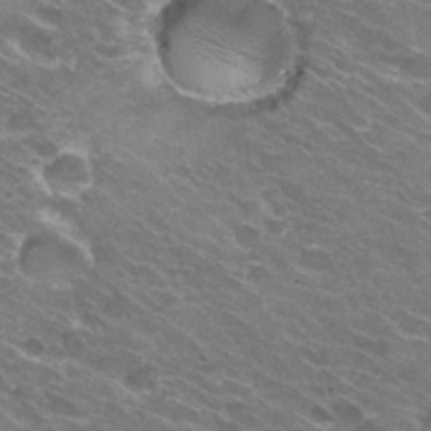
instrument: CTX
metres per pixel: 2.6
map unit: Hto
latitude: 31.5371
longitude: -43.8583
